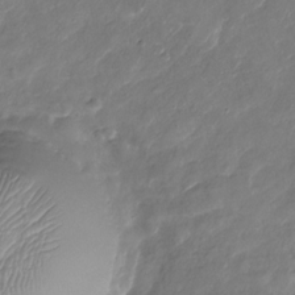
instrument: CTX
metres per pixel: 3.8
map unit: Nhu
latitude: -29.4266
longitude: -72.1578
